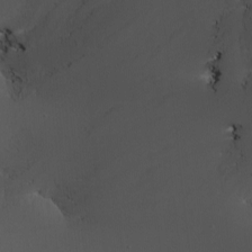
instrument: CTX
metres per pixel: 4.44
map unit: Nhu
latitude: -5.4454
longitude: -91.1214
